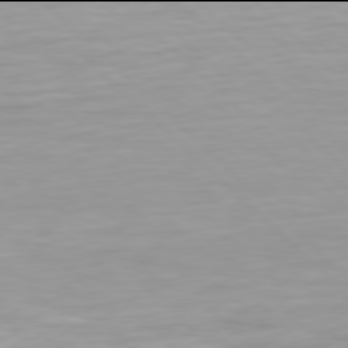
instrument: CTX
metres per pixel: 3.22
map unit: Hpe
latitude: 77.9906
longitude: -167.7638
